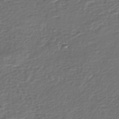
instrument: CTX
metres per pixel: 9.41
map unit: Nhe
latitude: -46.7085
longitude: -172.7435
